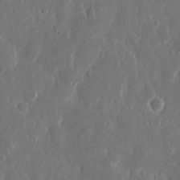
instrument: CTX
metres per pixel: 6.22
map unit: eHh
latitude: 11.3293
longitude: -71.0647
